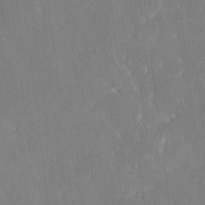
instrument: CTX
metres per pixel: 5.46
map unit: HNhu
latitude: 6.3467
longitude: 3.0108
